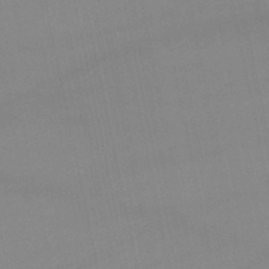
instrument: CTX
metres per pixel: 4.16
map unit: lHb
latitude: -46.3873
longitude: 70.0850
